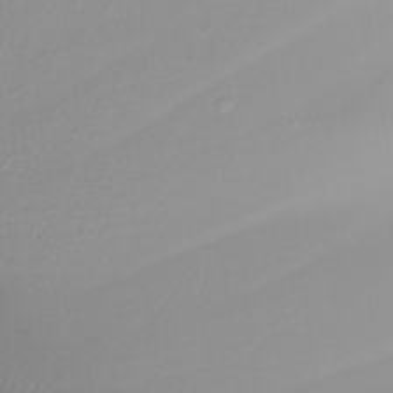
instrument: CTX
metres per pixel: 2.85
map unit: Nhu
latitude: -8.6707
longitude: -84.5168
